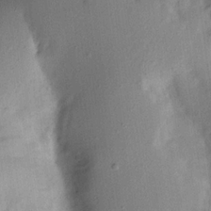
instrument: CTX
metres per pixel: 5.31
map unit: Aa
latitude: 20.3845
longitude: -146.7058
